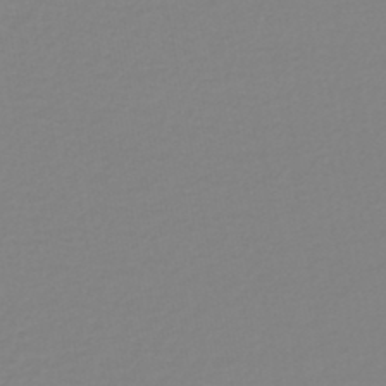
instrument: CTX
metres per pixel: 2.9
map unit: lHb
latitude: -44.7841
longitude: 62.2550
